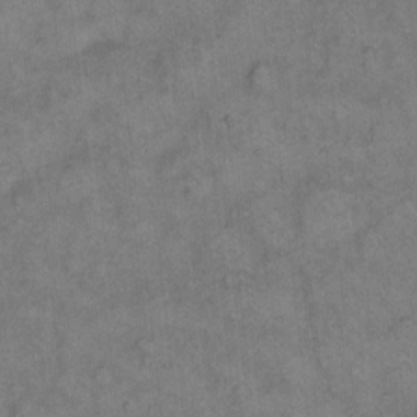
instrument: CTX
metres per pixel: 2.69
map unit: eHh
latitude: 13.7639
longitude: -64.8758
